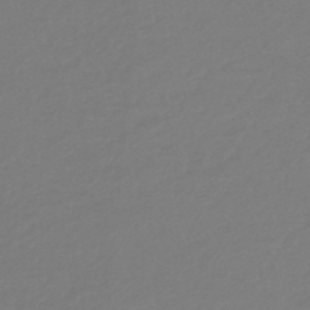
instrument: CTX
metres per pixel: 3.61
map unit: eHb
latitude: -46.5007
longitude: 88.4818
